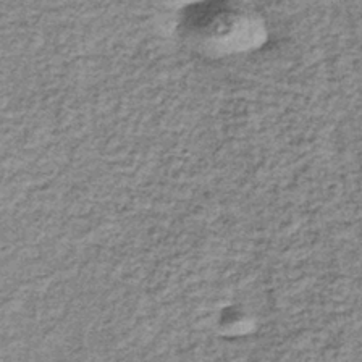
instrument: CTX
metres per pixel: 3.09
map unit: lHb
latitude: -37.2753
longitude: 65.1054
